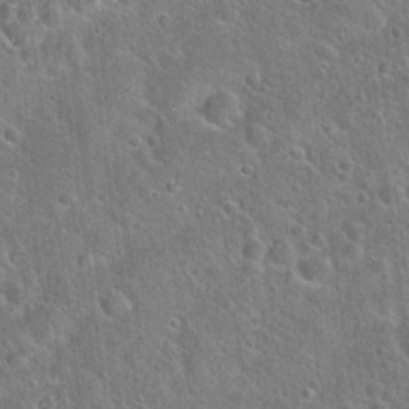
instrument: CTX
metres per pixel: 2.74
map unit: Hto
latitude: 22.1956
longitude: -51.2159
